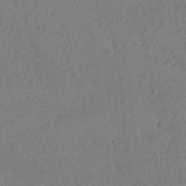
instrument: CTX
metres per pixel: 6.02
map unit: lAvf
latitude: -8.1984
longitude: -119.7260
